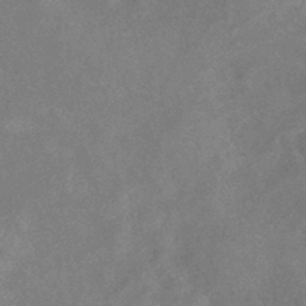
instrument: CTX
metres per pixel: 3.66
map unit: eHb
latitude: -38.5952
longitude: 77.0864
